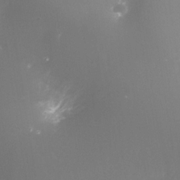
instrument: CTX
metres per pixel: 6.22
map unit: Nhe
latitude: -35.5966
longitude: -91.2726
